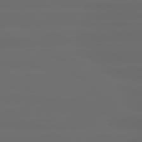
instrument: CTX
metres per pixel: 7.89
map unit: lApd
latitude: 80.6301
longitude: -136.0822
